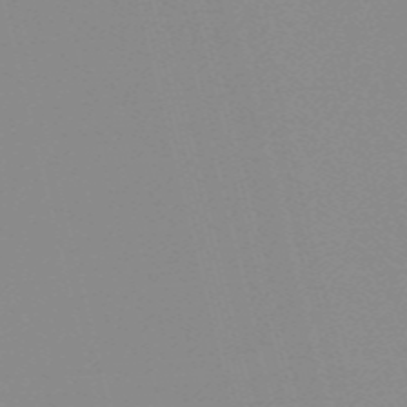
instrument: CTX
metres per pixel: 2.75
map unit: HNb
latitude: -56.2361
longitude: -42.5168
